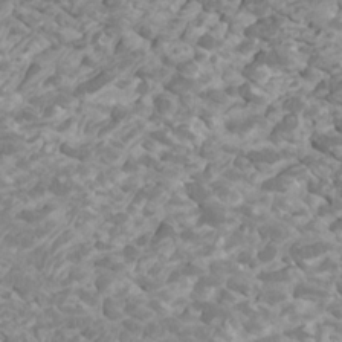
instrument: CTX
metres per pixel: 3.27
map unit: Htu
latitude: 2.2522
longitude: -20.3468
